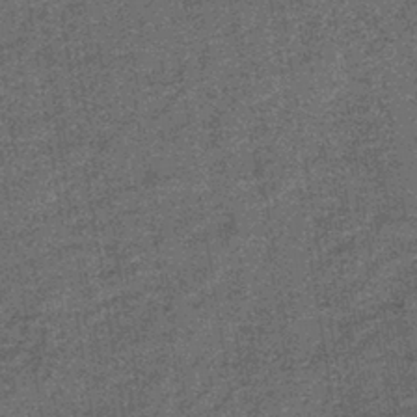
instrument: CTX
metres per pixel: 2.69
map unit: lHb
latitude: -39.6533
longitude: 66.0094
